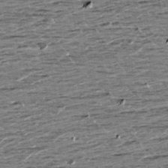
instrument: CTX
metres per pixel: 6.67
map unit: Aa
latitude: 9.7072
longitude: -139.4804
